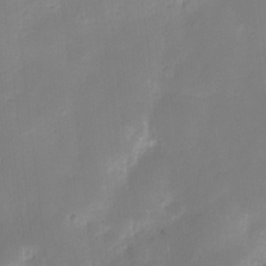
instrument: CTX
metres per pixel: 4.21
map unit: HNhu
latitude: -23.7100
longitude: 50.1606
